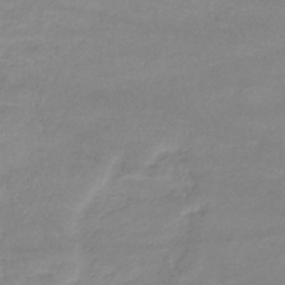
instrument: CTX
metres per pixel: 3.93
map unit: eHb
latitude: -33.5399
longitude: 71.1998
